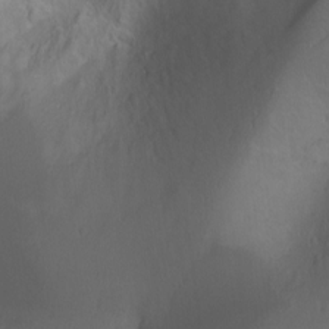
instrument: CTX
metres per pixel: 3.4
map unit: Ht
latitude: 0.0822
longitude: -45.9528
